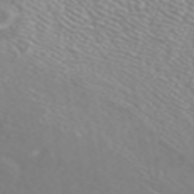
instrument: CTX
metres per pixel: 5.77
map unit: ANa
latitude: 43.1403
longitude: 28.3684
